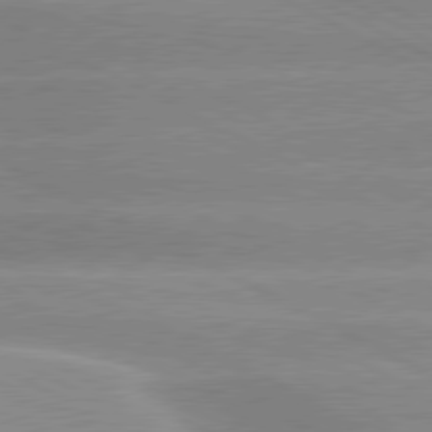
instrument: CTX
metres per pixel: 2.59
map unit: lApd
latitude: 80.2522
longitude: -135.9150
